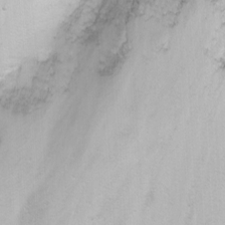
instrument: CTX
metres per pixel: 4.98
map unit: Nhu
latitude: -8.5007
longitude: -73.1970
